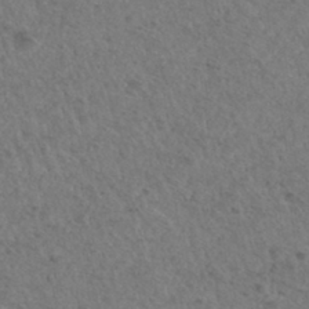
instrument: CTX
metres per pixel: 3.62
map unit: Hto
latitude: 32.5735
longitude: -49.7639
